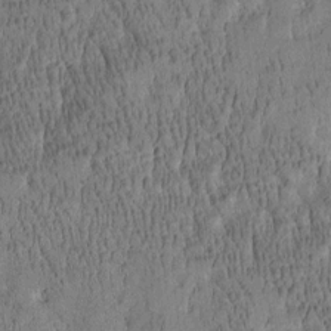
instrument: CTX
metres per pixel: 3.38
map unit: Htu
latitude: -4.2739
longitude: 175.2753
